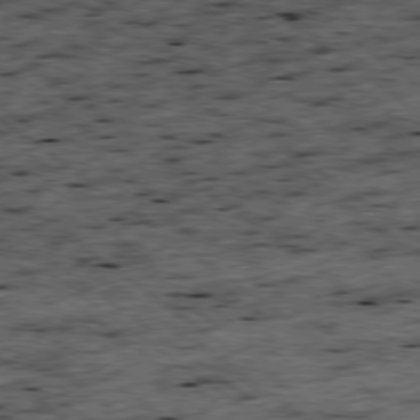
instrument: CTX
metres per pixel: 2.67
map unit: Ap
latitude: -79.0108
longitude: -50.4223
